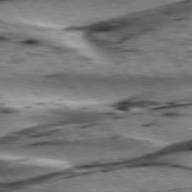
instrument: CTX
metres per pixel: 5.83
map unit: lApd
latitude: 76.1955
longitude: -71.5560
